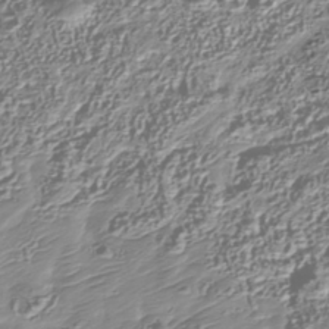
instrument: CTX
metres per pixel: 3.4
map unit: Nhu
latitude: -40.0850
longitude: -86.2900
